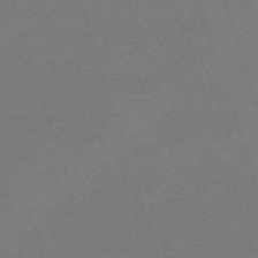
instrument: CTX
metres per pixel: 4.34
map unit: eHh
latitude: -63.0486
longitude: 51.5021
